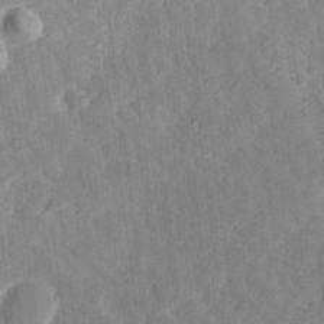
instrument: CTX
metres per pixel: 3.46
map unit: Ave
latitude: 18.0444
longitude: -135.4804
